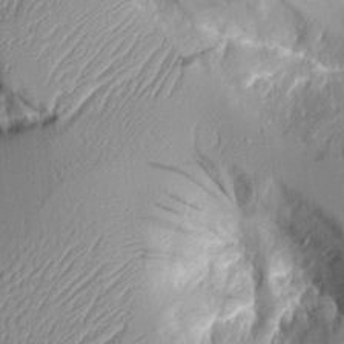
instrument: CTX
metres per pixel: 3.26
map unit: Aa
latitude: 8.9892
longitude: -127.8206
